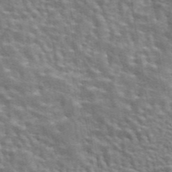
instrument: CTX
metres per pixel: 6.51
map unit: eAb
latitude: 44.2900
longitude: 111.7099
